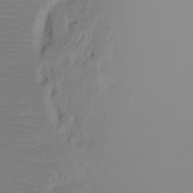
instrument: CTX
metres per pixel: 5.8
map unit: Ht
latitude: -7.2376
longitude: -30.1578
